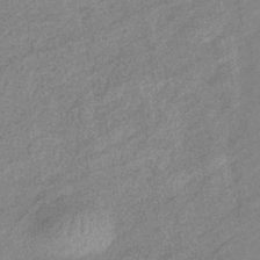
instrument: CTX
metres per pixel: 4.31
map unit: eHb
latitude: -40.9353
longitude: 82.3684
